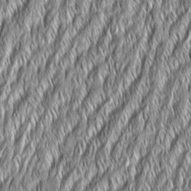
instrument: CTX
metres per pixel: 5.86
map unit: Aa
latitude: 7.8772
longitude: -131.2915
